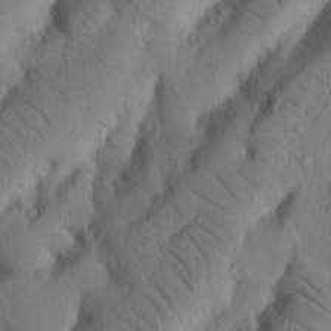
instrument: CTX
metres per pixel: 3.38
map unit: Nhu
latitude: 21.0648
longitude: -75.9906
